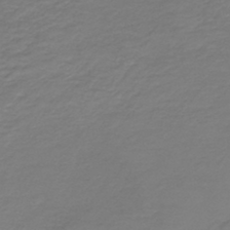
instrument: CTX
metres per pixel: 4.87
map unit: HNb
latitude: -43.3131
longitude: 52.5762
